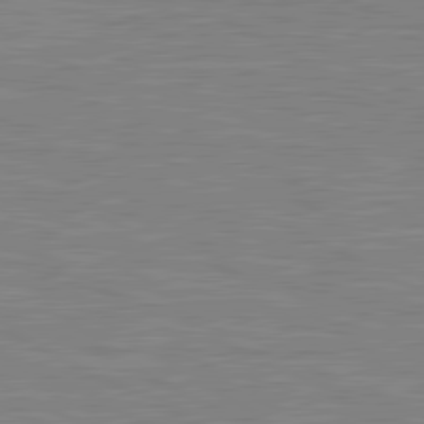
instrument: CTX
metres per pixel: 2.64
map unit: lApd
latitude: 81.3482
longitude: -168.5924
